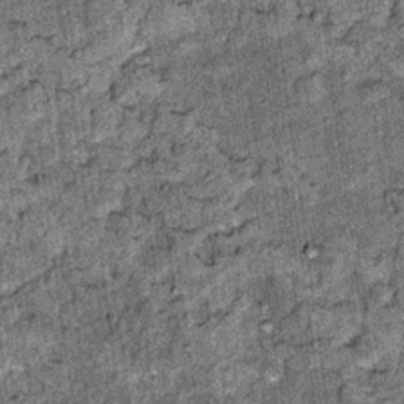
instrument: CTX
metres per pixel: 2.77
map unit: Nhu
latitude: 15.9906
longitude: -32.0444
